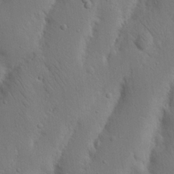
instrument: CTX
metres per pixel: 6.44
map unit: Nhu
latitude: 18.7624
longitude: -75.3482
